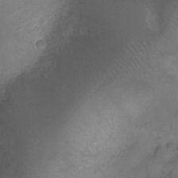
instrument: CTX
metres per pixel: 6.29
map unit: Ht
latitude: -2.9919
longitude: -18.8380
